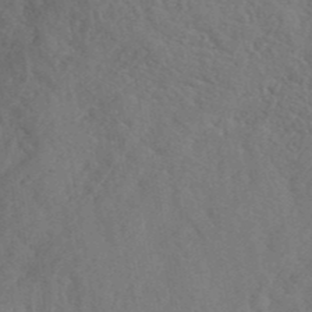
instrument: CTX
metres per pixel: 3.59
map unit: ANa
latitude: 41.6315
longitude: 53.6910
